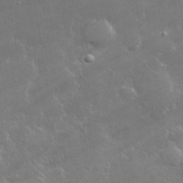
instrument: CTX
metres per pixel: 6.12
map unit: lHvf
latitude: 31.6505
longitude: -93.5749
